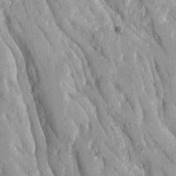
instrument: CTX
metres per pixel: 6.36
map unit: Ave
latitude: 23.1214
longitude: -133.8017
